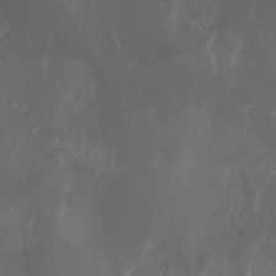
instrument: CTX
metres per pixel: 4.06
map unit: Aa
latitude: -8.0850
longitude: -79.0837
